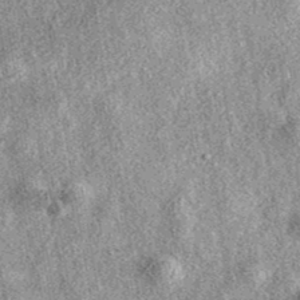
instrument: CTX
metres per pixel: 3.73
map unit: eAb
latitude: 38.5168
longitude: 107.1620
